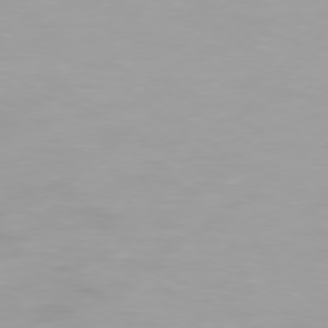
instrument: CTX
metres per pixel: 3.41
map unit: Hpe
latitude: 74.7624
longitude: -129.5371
